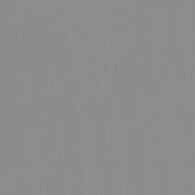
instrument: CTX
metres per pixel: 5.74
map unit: HNb
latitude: -33.6344
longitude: 57.8044
